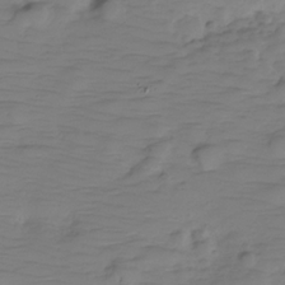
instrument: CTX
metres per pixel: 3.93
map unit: Hve
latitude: -29.4077
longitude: 90.5385
